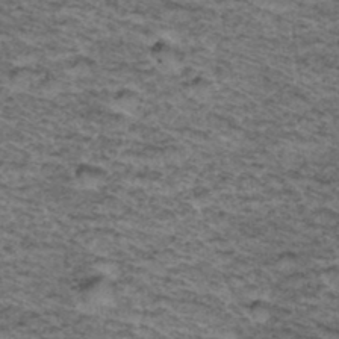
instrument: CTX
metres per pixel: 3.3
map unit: Hto
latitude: 37.2915
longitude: -46.4412
